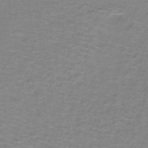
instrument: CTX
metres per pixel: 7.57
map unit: lHb
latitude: -41.8044
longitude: 56.5007
